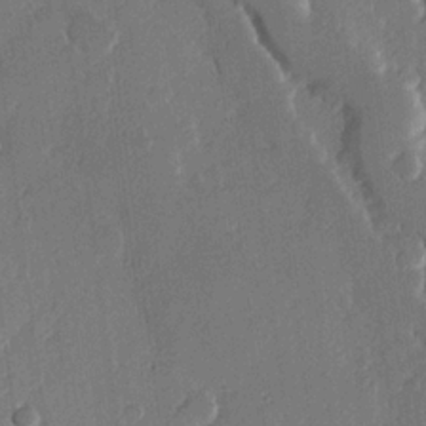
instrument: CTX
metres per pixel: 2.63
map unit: Hve
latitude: 22.0822
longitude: 148.3307
